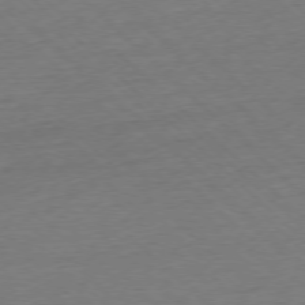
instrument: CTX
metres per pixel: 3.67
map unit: Ap
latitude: -77.2754
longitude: -97.8772
